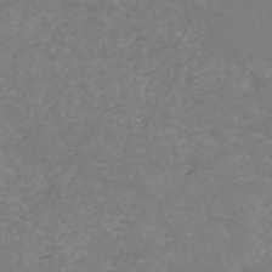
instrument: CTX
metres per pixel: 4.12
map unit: HNb
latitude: -54.3306
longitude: -38.0822
